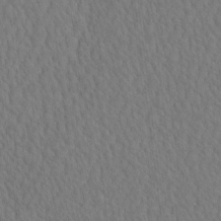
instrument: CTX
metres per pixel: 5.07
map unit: eHh
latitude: -2.8407
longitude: 15.4833
